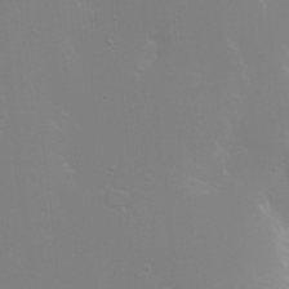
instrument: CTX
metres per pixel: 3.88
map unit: eHh
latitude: -6.1039
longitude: -83.5182
